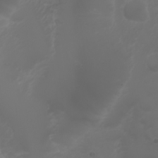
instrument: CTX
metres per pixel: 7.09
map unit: Nhu
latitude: 22.3278
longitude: -64.6301
